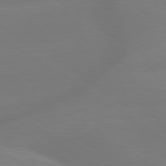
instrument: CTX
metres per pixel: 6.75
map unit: lApd
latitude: 79.6505
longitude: -149.6883
